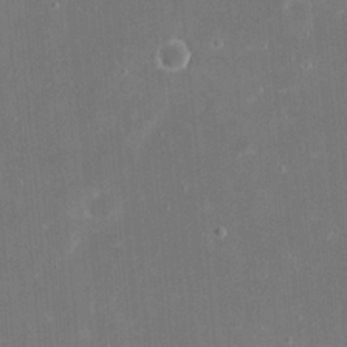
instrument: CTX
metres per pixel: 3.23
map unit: eHh
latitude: 20.7247
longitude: -68.1200
